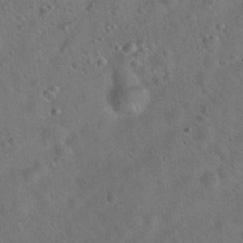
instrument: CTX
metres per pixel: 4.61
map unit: Hto
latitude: 19.7827
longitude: -53.8961
